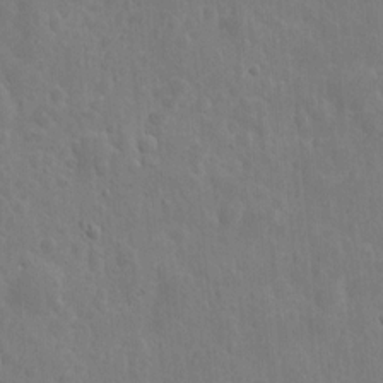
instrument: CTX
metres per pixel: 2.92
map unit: eHh
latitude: 9.7828
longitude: -72.8380
